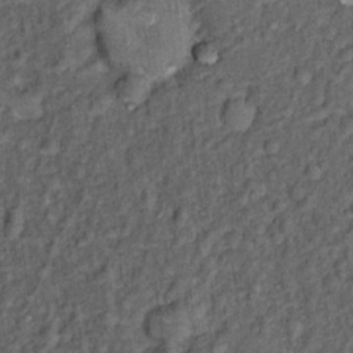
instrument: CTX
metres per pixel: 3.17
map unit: Hto
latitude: 14.2145
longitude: -34.4601
